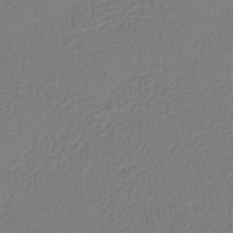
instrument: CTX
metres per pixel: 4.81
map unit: lHb
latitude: -41.8044
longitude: 61.2187
